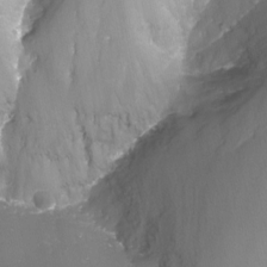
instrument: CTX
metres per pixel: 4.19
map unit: Nhu
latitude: -13.7100
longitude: -66.4790
